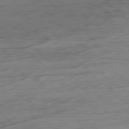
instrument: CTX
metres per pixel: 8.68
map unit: Ap
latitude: -78.5195
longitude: -71.6505
